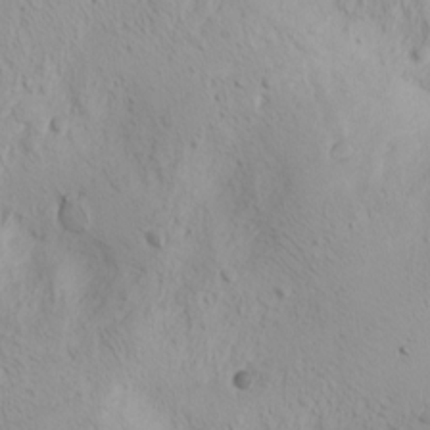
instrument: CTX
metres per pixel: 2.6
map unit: Htu
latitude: -0.9731
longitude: -74.7057
